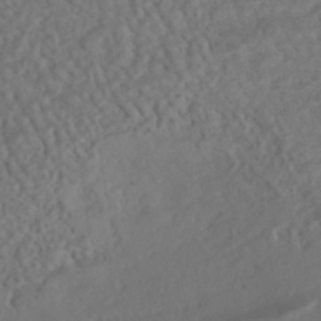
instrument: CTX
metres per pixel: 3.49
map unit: HNhu
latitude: -42.2172
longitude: 101.5966
